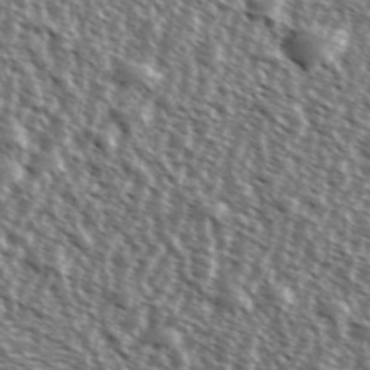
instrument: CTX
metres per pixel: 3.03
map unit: Ave
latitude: 37.5182
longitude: -112.3278
